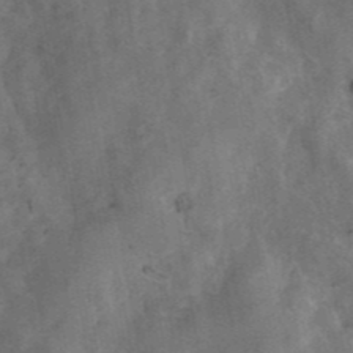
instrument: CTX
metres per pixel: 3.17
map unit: ANa
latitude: 42.7057
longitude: 16.6708
